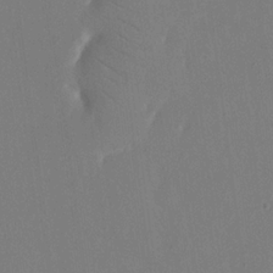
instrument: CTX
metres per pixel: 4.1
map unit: eHh
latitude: 18.8947
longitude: -67.8961
